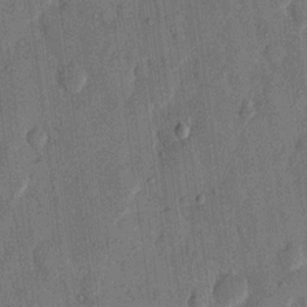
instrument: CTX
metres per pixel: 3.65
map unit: eHh
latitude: 14.0444
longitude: -68.8002
